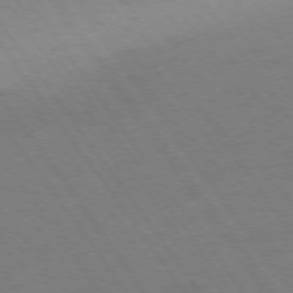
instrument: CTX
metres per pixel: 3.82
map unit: Ap
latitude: -75.7100
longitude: -65.5371
